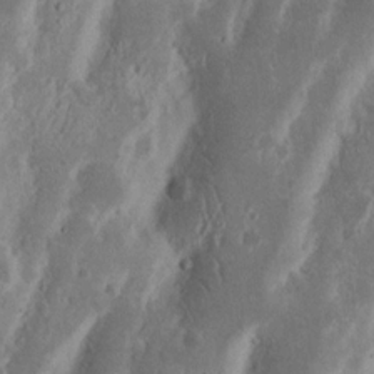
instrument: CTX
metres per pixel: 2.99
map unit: Nhu
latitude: 15.4427
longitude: -74.0255
